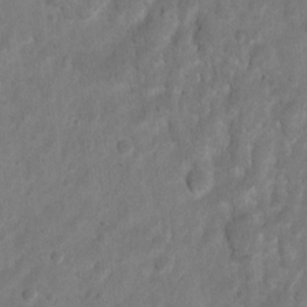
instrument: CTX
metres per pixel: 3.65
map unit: Hto
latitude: 2.8191
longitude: -35.6882
